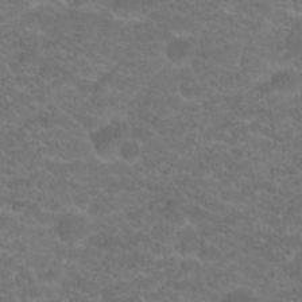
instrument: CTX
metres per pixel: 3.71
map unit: Hto
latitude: 19.5560
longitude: -38.0444
